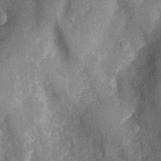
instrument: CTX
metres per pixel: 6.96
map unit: Nhu
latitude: -13.1620
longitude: -23.3671
